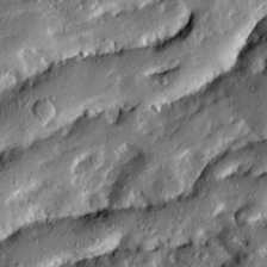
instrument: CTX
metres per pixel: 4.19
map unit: Ave
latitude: 19.4615
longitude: -129.4426
